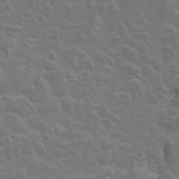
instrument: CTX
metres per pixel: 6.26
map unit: Hto
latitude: 8.9703
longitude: -31.3104
